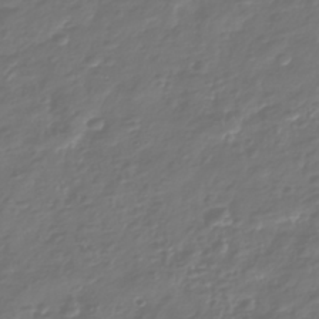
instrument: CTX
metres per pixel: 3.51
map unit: Nhu
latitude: -40.7652
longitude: -82.9324
